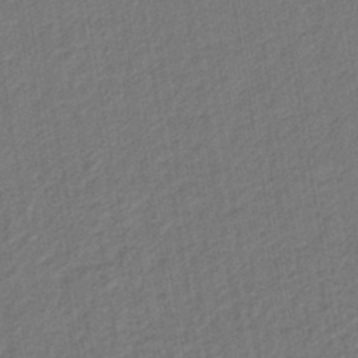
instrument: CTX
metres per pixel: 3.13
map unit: lHb
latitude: -42.6329
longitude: 60.9920
